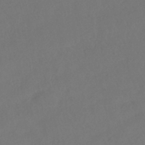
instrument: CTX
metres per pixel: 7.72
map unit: HNhu
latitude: -41.2565
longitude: 97.5966
